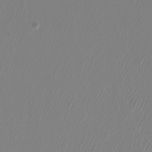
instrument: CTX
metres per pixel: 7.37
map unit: Htu
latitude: -4.9919
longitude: -72.5357
